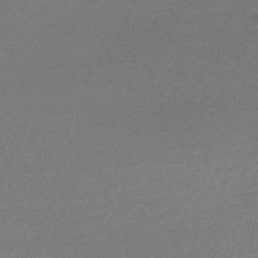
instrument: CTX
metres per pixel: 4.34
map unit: Nve
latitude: -56.8597
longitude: 61.4454
